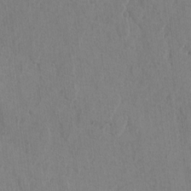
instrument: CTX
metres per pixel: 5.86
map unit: lAvf
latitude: -6.3684
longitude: -114.7813
